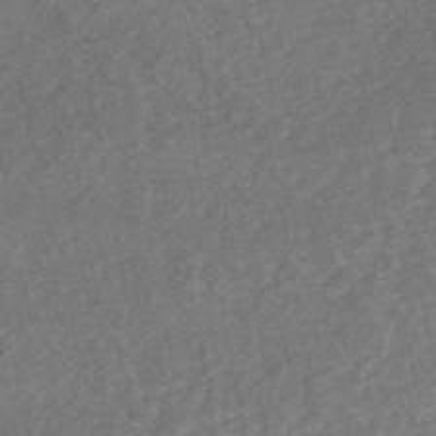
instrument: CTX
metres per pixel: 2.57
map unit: HNhu
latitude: -43.3320
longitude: 102.1606
